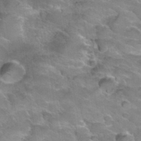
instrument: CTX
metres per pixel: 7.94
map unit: Hto
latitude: 34.9135
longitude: -48.9514
